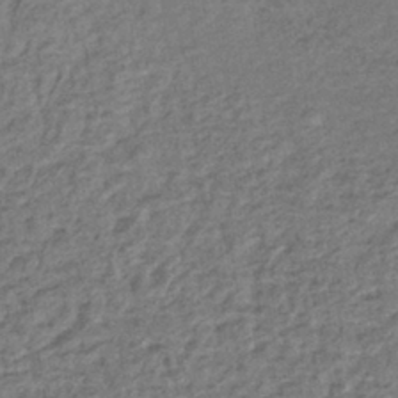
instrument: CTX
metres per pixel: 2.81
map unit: lHb
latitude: -40.7274
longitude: 71.0298
